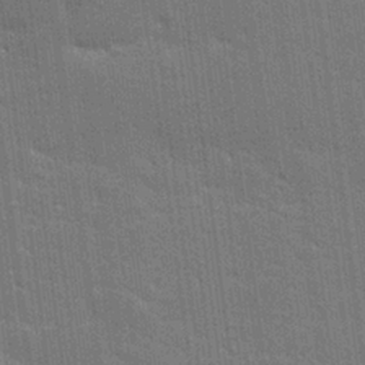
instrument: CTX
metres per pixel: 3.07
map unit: lHvf
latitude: 27.0081
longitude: 141.0108
